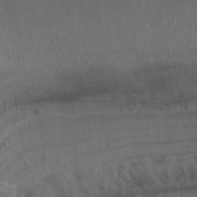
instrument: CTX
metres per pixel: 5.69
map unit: ANa
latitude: 39.9150
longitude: 29.2754
